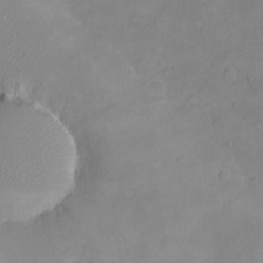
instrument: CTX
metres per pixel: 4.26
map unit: eHh
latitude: -8.6896
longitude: -69.1781
